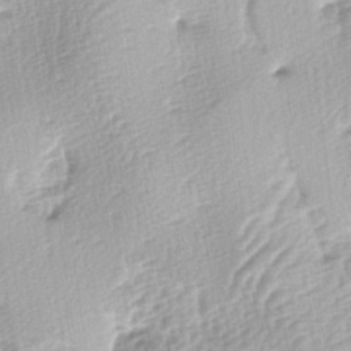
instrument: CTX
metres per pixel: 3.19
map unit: lAa
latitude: -4.1416
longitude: -125.0647
